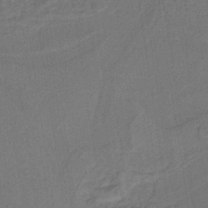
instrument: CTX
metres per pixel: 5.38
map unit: lHb
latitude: -39.3321
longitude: 54.8975
